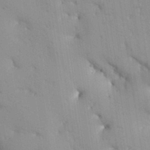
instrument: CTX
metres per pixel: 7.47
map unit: Aa
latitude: 33.2537
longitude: -144.7057
